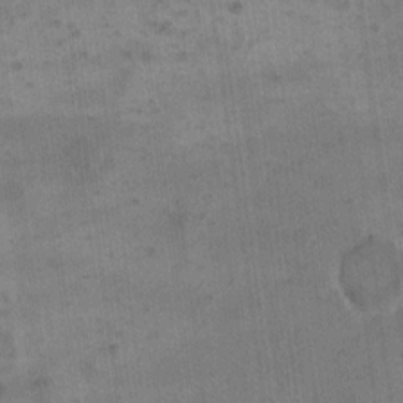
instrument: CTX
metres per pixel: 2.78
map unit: eHh
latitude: 16.0633
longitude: -67.2537
